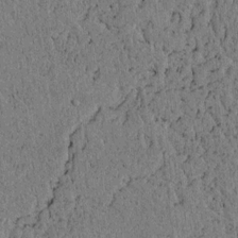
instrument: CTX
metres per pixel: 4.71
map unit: lAvf
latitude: 5.0458
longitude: 166.8975
